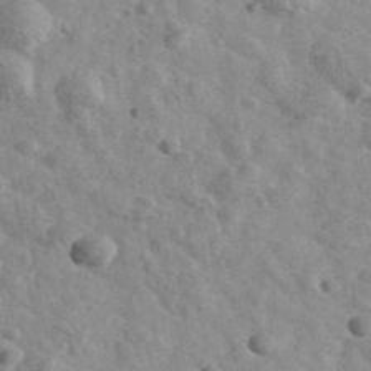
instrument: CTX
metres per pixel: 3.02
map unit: Ave
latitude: 40.7813
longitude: -110.6302
